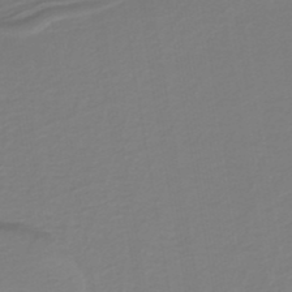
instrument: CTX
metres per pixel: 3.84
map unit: lHb
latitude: -38.2929
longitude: 55.6722
